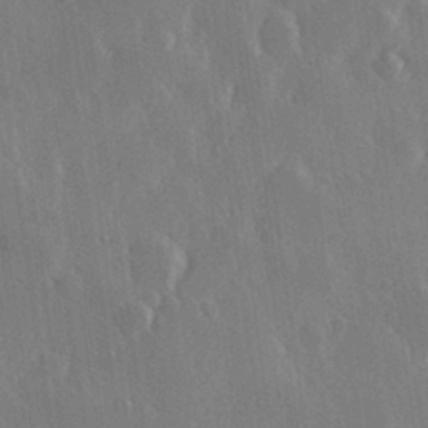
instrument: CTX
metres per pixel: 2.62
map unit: Hve
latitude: 27.6316
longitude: 150.2362
